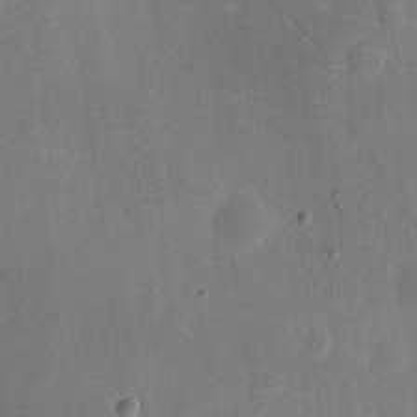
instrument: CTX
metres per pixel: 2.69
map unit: eHh
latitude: 10.1389
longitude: -69.0081
